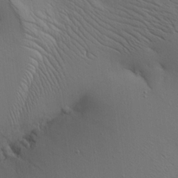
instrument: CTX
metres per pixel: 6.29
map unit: Aa
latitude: 19.2159
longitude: -141.3670
